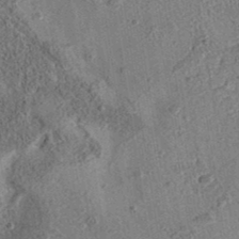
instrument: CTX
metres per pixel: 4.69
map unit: eAb
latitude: 35.9339
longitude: 110.8219
